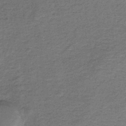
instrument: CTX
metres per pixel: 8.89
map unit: lHb
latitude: -35.1620
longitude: 66.2550
